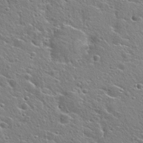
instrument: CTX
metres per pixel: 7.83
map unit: Hto
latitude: 25.0647
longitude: -44.7057
